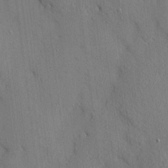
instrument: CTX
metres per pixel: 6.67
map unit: HNhu
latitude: 13.4238
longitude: 10.2740
